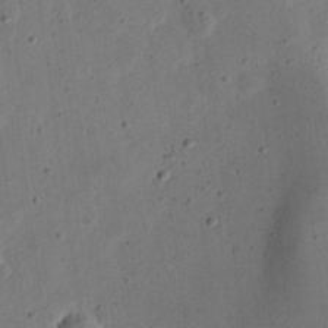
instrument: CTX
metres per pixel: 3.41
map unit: eHh
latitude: 23.1592
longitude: -68.9703
